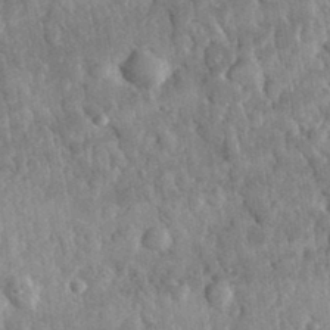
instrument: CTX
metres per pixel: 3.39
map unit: lHvf
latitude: 35.2348
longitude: -87.7449
